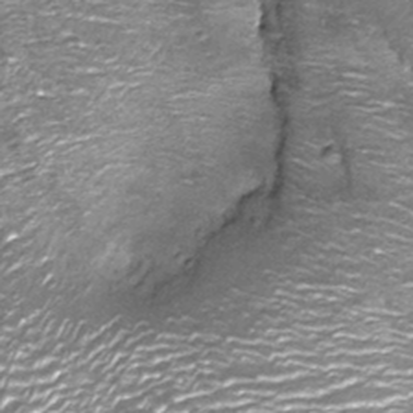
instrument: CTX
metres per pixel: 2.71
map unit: Nhu
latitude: -13.5021
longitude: -22.4790
